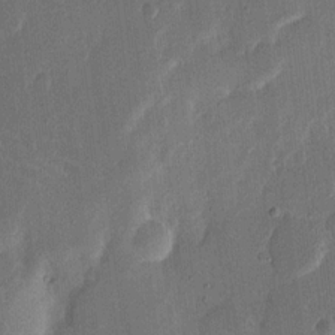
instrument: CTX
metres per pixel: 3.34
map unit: eHh
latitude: 14.1767
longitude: -68.9325
